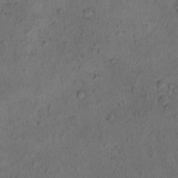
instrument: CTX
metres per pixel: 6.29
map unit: eHh
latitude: -0.5952
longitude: 18.7841
